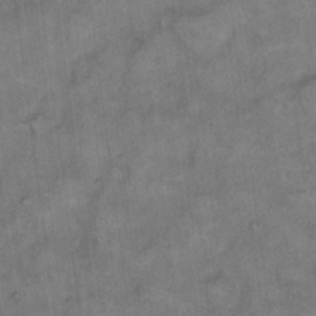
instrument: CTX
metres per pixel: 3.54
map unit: eHh
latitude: 13.5371
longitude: -65.1970
